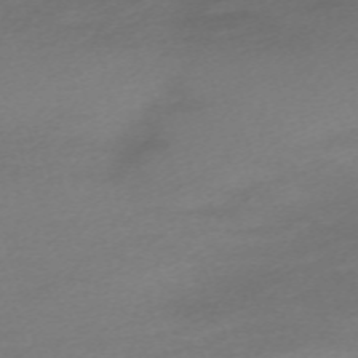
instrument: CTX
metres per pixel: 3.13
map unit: eHh
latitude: -62.9163
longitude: 53.0675
